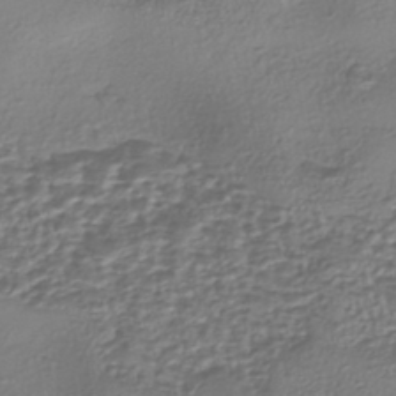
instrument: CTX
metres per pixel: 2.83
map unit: eHh
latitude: -42.9730
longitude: 122.1606
